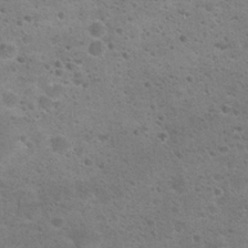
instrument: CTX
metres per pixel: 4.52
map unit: Hto
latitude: 24.3089
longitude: -50.3278
